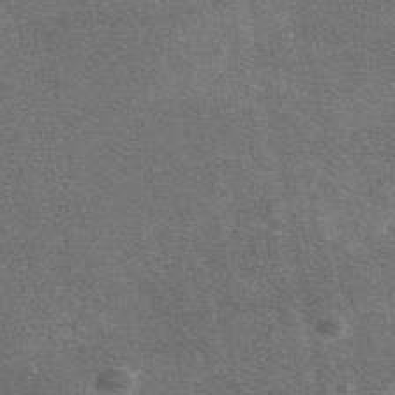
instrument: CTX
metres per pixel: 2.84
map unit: eAb
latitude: 47.8584
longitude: 115.0297
